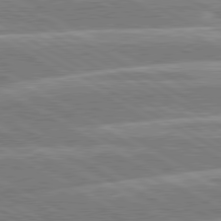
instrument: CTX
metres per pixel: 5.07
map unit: lApd
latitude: 80.3467
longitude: -131.9528
